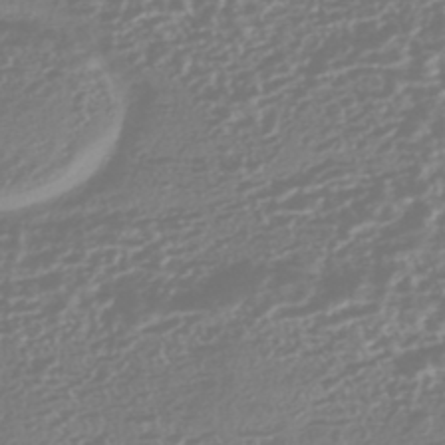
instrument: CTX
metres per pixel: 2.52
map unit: HNhu
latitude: -44.8597
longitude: 100.6707
